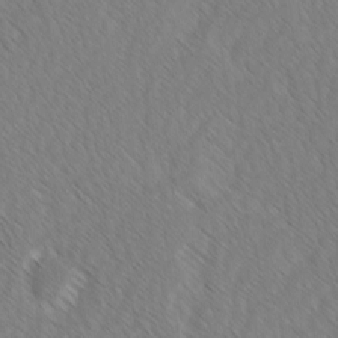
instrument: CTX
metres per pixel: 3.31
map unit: lAvf
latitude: -2.7652
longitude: -113.8961
